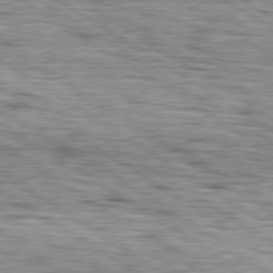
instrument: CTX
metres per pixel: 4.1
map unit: lApd
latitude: 79.8584
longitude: -49.6694
